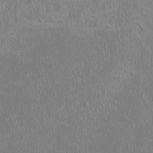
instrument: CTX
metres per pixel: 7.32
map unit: HNhu
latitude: -1.0487
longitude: 1.1809
